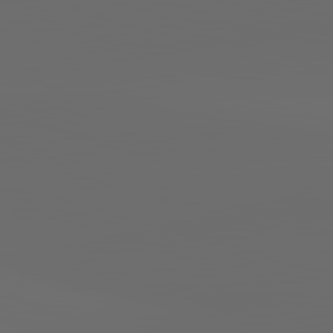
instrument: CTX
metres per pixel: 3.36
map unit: lApd
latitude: 83.6316
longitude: -129.4426
